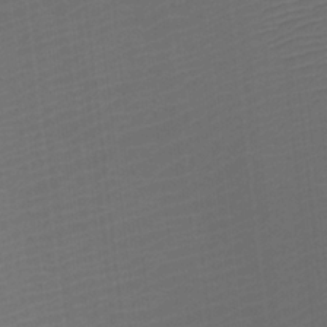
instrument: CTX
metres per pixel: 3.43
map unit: Htu
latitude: -11.6722
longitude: -71.6127
